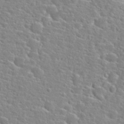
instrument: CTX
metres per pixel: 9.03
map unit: Hto
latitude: 25.4048
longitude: -48.1578
